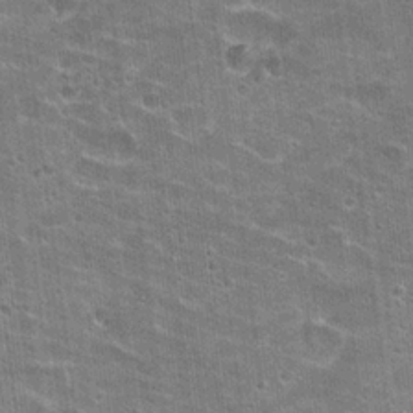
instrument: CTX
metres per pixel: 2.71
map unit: Hto
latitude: 21.6505
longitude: -42.6680
